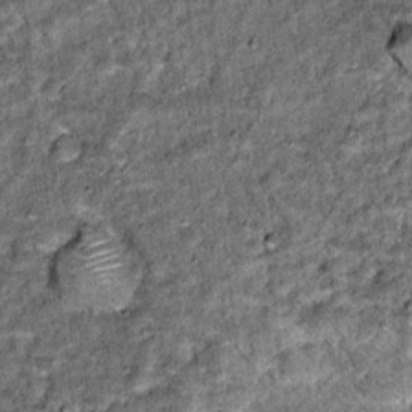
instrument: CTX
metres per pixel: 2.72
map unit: Hto
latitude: 15.4427
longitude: -35.6882
